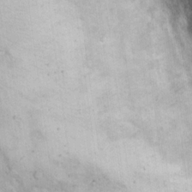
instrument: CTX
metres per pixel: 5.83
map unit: eHh
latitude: 19.3670
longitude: -65.6316
